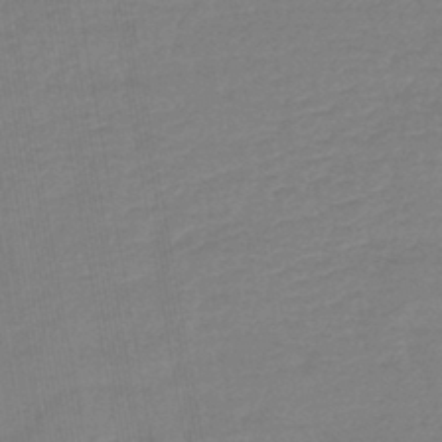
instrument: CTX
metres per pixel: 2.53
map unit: lHb
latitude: -42.8408
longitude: 75.3510
